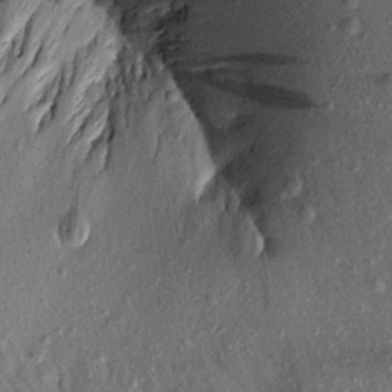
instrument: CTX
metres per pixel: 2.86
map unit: Aa
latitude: 14.2145
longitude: -144.6490
